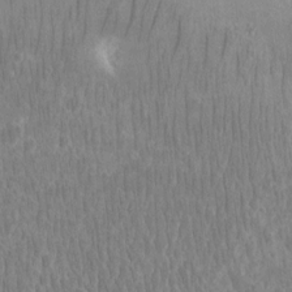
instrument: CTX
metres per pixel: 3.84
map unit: eHh
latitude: 15.2537
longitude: -71.1970
